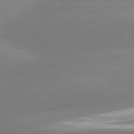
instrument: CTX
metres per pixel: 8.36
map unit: lApd
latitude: 81.5182
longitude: -155.4993
